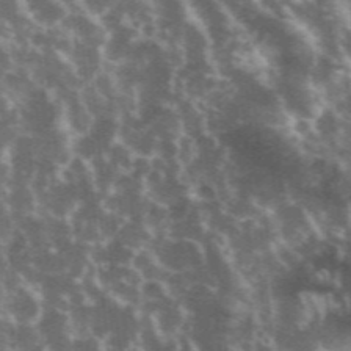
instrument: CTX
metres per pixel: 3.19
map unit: eHh
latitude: 35.1403
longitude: -59.9528
